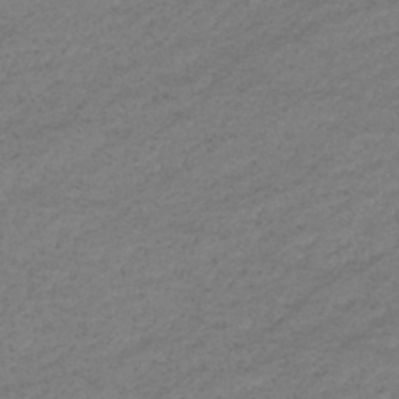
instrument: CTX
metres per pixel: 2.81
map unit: eHb
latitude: -37.5399
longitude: 75.4077
